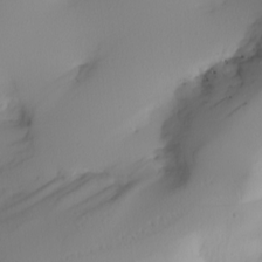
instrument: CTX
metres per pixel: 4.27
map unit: Nhu
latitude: -5.1431
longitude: -95.9906
